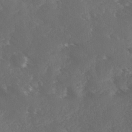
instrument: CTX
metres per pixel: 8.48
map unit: Ave
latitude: 0.8947
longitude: -111.4238
